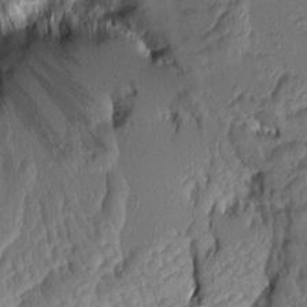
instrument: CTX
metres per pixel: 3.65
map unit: Aa
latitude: 7.7072
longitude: -128.9514
